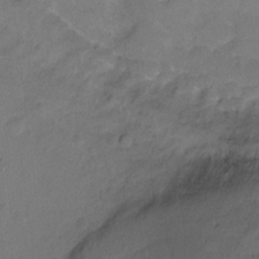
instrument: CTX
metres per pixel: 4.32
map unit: Ht
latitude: 1.6505
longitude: -33.1025
